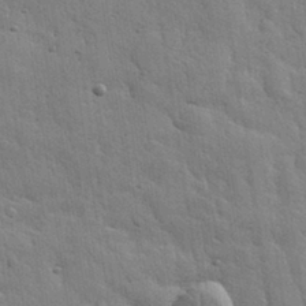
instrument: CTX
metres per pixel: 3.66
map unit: eHh
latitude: 31.6883
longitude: -78.8002
